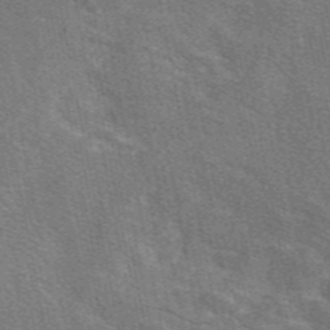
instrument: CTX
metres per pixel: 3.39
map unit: eAb
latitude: 48.9136
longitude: 115.9367
